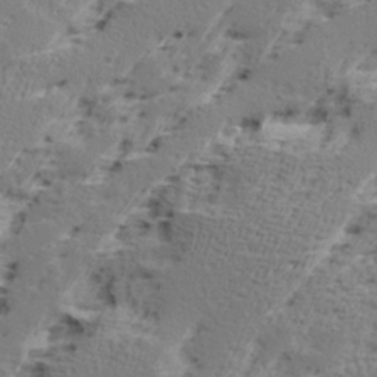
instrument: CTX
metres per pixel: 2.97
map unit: Ave
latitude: 16.6679
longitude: -138.0255
